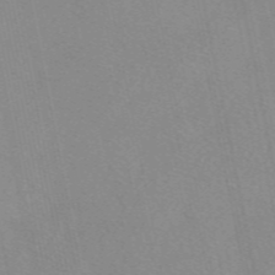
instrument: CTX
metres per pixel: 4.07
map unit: eAb
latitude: 48.4979
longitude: 111.2753
